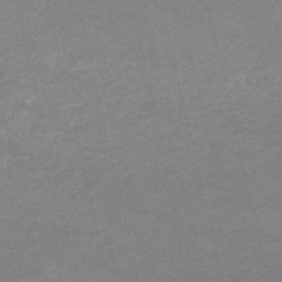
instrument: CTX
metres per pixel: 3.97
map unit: HNb
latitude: -53.6721
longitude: -36.4223
